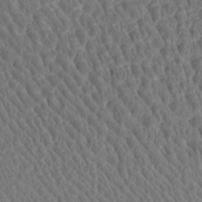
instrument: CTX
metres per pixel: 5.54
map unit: Htu
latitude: -2.4251
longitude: -179.9528
